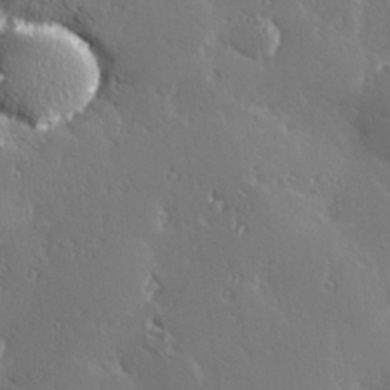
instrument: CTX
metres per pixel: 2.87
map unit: Hve
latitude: 27.8961
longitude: -93.1214
